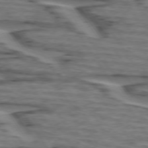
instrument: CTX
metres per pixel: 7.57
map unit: lApd
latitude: 74.1389
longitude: -71.2348
